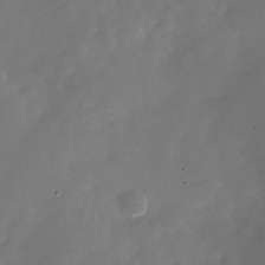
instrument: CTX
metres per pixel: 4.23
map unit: Nhu
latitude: -28.3873
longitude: -76.1577
